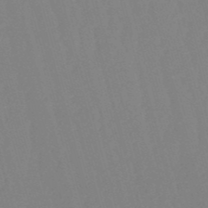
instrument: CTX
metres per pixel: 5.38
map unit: eHb
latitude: -50.6896
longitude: 75.8990
